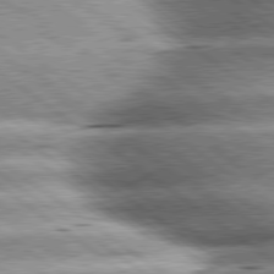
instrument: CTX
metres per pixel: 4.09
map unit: lApd
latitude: 79.9339
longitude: -140.4034
